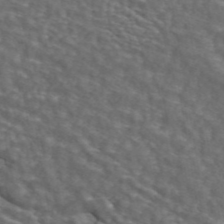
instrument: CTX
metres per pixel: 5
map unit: ANa
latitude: 44.5168
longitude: 28.5574
